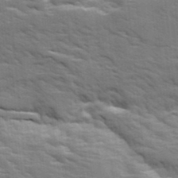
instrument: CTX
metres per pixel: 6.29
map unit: Ave
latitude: 17.6505
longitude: -129.8961
